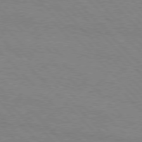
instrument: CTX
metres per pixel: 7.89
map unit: Hpe
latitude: 76.6679
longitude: -152.7247
